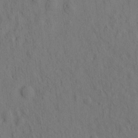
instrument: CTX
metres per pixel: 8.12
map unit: eHh
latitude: -2.5762
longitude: 18.5763
